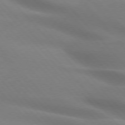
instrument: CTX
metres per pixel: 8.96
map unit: lApd
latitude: 75.0081
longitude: -61.0836
